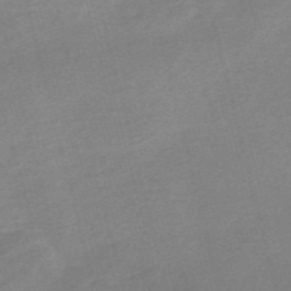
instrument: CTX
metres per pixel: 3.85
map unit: Nve
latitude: -56.9353
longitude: 58.5951
